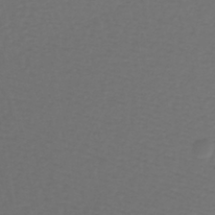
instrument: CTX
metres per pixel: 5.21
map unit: lHb
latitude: -39.3699
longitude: 62.9730
